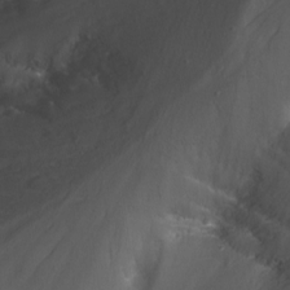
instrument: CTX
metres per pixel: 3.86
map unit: Nhu
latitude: -13.6344
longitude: -66.1955
